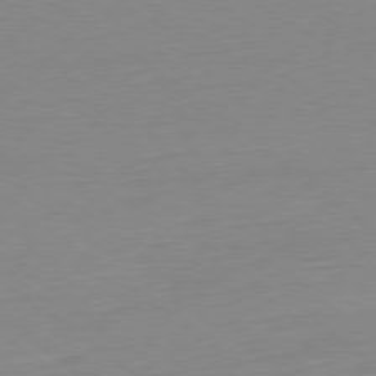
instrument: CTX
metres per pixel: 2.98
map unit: Ap
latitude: -79.5021
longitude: -56.3467
